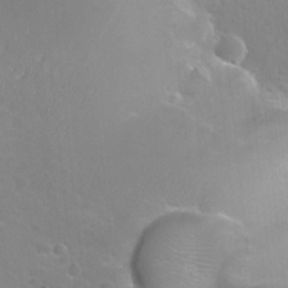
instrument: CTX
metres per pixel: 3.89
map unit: Nhu
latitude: 27.0836
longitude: -56.1766
